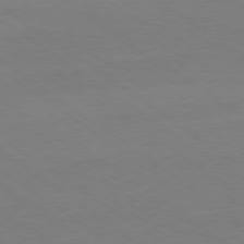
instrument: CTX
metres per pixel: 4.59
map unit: Ap
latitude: -79.2754
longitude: -96.7435
